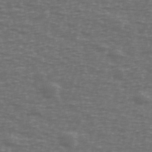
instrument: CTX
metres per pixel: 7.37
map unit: Ave
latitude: 39.4426
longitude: -113.2726
